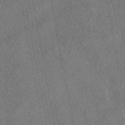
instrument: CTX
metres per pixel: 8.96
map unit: eAb
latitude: 48.2145
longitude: 109.9745
